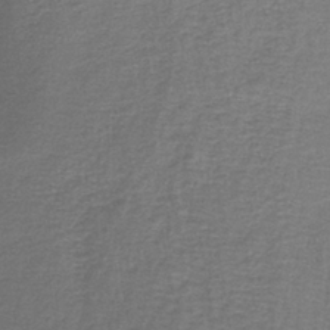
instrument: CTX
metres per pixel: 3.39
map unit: lHb
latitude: -42.2928
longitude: 59.2564
